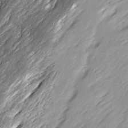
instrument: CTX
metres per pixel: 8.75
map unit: Ave
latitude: 15.6127
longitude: -136.5168
